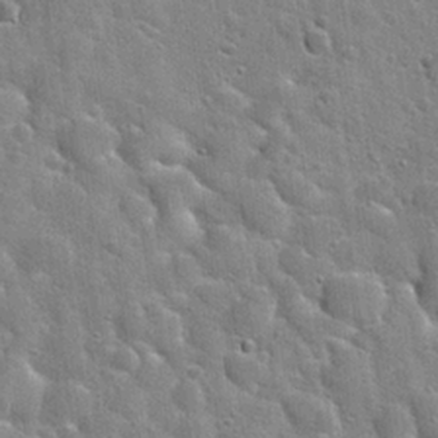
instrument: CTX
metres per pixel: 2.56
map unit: Hto
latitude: 22.4223
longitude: -50.9324
